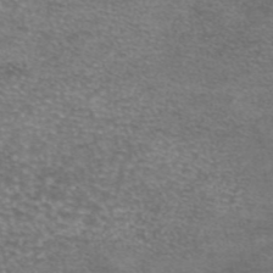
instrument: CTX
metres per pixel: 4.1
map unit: eAb
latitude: 45.4804
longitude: 103.2187
